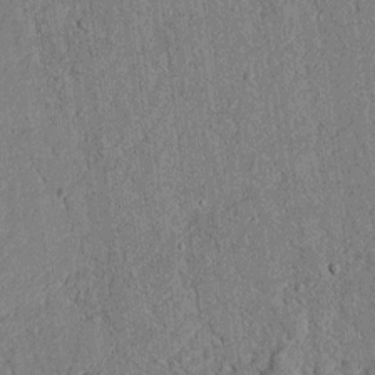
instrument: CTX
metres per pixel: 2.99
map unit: lAvf
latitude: 5.2348
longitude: 169.3698
